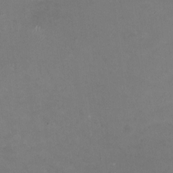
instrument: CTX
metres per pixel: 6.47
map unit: HNhu
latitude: -1.4455
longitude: -4.3467
